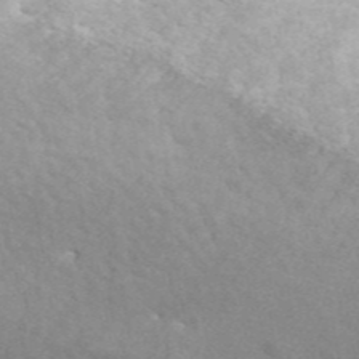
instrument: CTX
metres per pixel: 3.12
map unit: ANa
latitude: 45.2726
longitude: 27.5966
